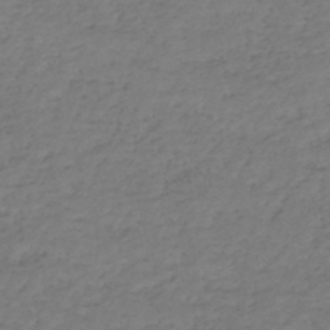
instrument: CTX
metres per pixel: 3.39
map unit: HNhu
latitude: -46.6518
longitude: 29.9556
